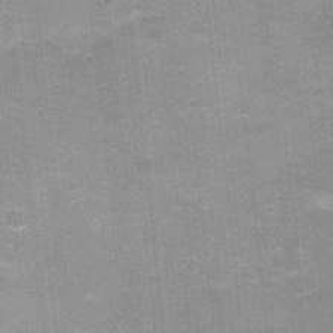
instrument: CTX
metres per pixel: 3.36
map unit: Nhu
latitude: 2.0444
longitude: -17.0836
